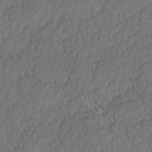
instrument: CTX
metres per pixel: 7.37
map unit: lAvf
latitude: -3.1431
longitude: -114.2333
